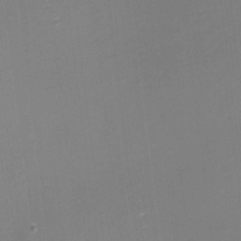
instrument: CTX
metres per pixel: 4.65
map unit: eHh
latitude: -2.4251
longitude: -80.2522
